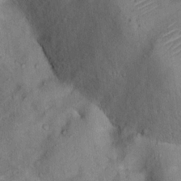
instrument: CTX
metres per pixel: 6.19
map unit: Ht
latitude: 13.6883
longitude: -40.3089
